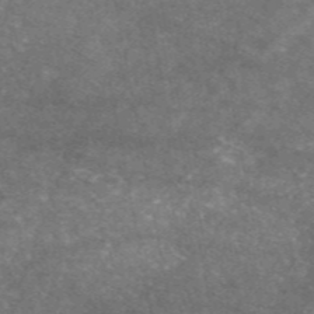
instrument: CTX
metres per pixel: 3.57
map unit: eAb
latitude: 47.3860
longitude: 125.1242
